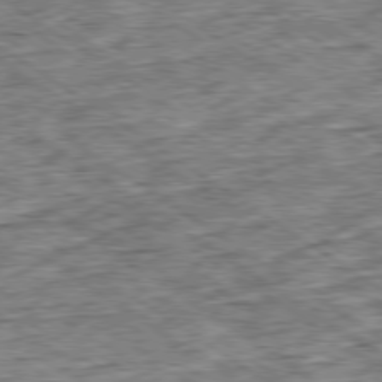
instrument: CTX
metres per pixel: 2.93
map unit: Ap
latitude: -79.4454
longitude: -75.0647
